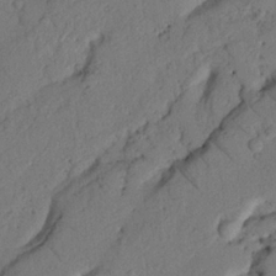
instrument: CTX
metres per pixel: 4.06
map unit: Nhu
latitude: 21.6505
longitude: -75.3482
